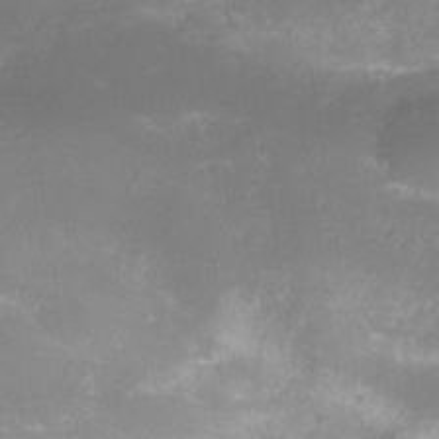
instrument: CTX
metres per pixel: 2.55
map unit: Nhe
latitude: -35.4454
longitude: -145.6316
